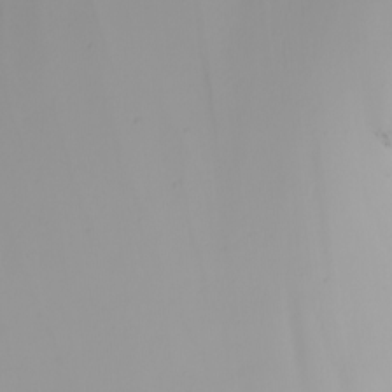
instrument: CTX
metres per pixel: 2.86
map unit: Nhu
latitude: -5.8611
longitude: -94.4790
